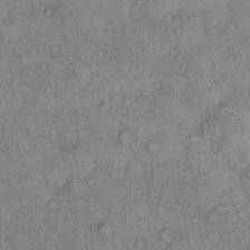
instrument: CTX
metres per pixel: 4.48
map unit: eHh
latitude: 16.5357
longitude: -63.7450
